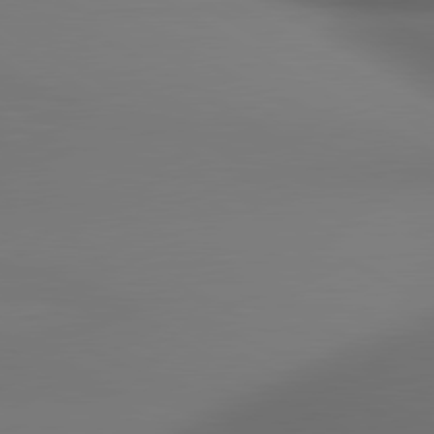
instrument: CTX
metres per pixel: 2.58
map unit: lApd
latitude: 80.7435
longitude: 137.7099
